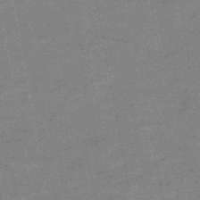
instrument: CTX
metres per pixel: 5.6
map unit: HNb
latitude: -46.8030
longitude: -36.4412
